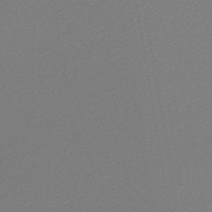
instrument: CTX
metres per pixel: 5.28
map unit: lHb
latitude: -43.2753
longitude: 60.2928
